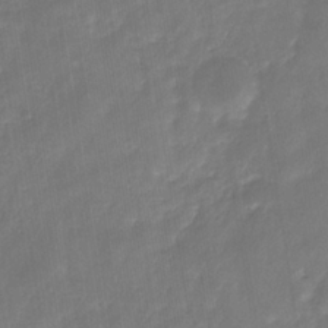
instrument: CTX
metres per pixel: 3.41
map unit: eHb
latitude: -30.3117
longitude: 71.8422
